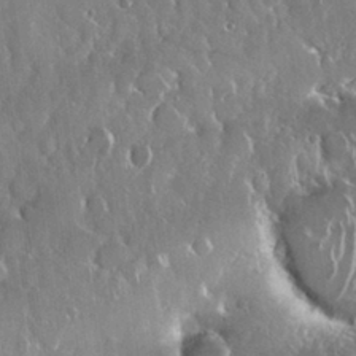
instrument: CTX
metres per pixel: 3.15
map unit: Nhu
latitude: 28.9513
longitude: -62.2712
